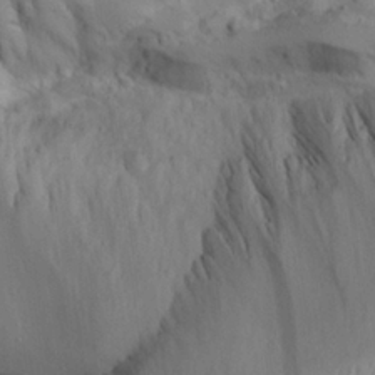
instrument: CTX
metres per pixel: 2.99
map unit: Aa
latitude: 24.9891
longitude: -128.1200
